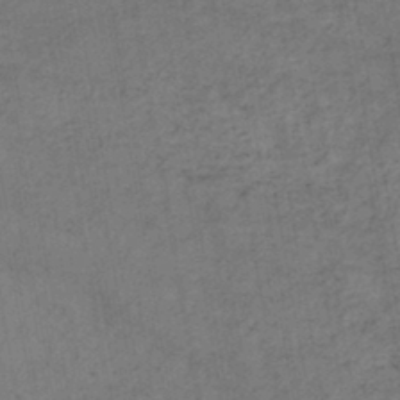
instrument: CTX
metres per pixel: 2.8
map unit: lHb
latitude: -43.5399
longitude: 72.9164
